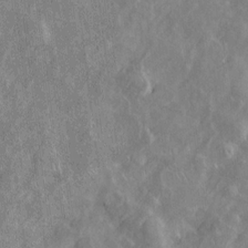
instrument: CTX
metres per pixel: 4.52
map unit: Htu
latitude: -6.7841
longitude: 153.7855
